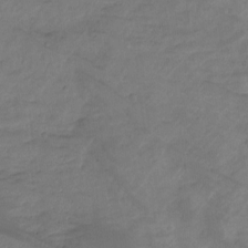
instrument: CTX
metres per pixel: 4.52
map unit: Hto
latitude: -8.5763
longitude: -44.8380
